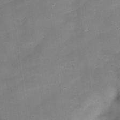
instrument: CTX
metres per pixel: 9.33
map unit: Nve
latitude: -27.6721
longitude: -148.7813
